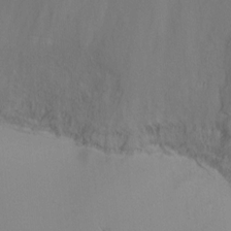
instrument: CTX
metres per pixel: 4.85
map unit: Ht
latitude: 1.2915
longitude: -36.1956
